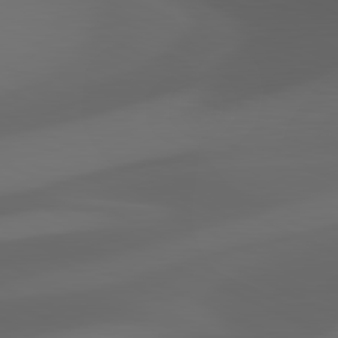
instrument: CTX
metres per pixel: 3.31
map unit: lApd
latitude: 81.3104
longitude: 123.8989
